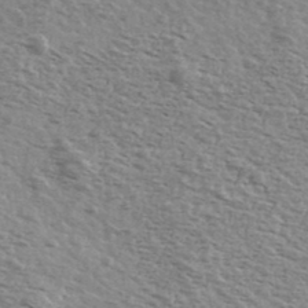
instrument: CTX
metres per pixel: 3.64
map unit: Ave
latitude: 39.2915
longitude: -109.6316
